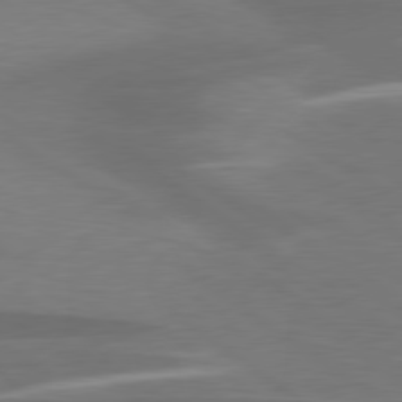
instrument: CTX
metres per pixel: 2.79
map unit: lApd
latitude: 79.1026
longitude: -95.0459
